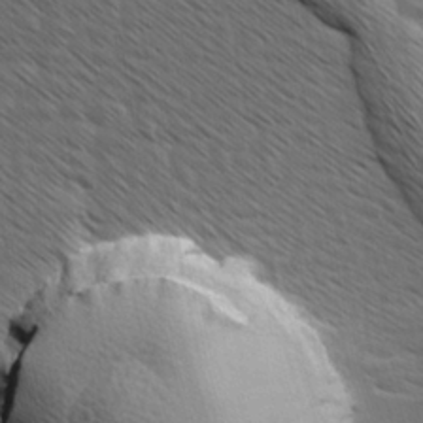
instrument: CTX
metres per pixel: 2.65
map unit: Ave
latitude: 7.9717
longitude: -105.9339
